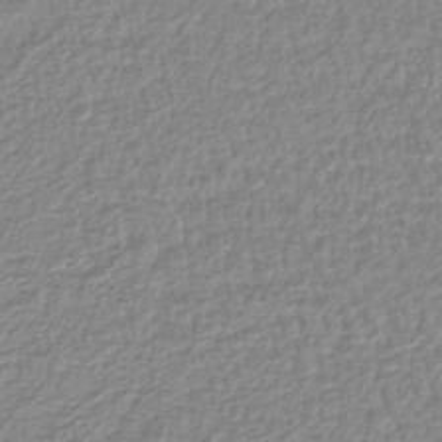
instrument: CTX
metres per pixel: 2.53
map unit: lHb
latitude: -42.1416
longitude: 70.7652
